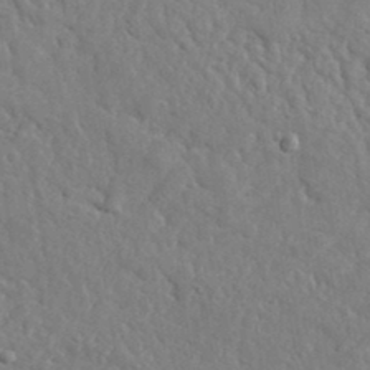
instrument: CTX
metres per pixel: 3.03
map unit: lHvf
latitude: 35.8205
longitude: -87.1592
